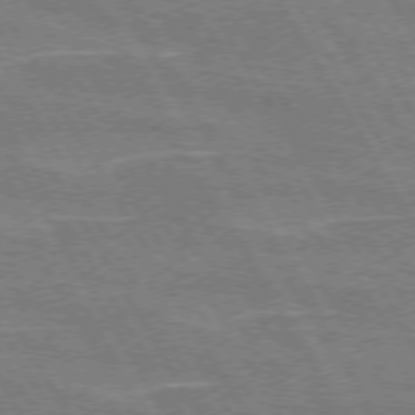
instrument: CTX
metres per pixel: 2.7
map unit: lApd
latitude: 72.8002
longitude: -55.6505
